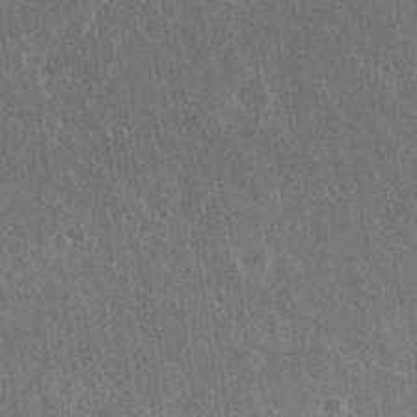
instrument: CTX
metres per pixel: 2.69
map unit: Nhu
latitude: 30.7436
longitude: -56.5734
